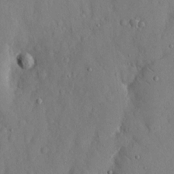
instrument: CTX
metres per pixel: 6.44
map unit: eHh
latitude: 13.6505
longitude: -69.7261
